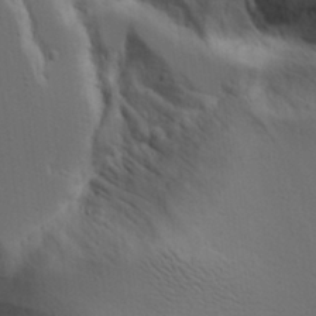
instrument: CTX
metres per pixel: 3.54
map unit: Aa
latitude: 18.8569
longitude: -125.9717
